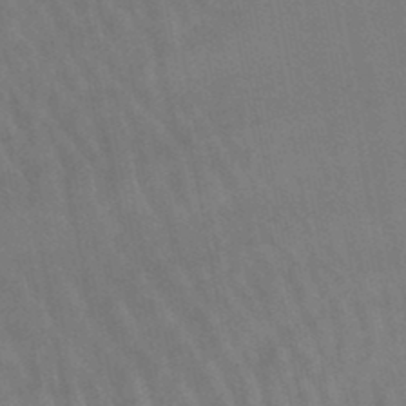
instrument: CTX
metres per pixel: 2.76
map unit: lHb
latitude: -48.0661
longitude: 75.3699
